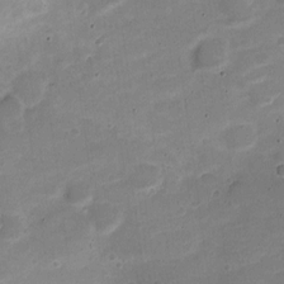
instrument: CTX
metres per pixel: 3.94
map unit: Nve
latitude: -21.8611
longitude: 104.8408
